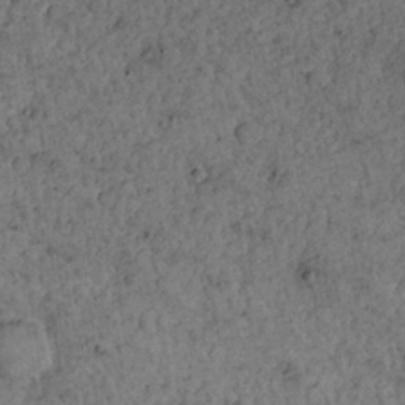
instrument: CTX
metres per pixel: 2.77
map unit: Nhu
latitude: 22.5168
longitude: -68.5357
